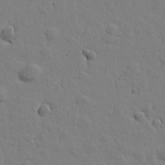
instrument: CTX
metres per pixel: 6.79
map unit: Htu
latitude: 0.8569
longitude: -178.2712
